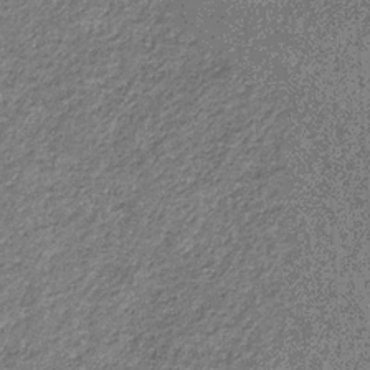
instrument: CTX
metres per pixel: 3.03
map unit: eHb
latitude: -31.9556
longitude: 69.3320
